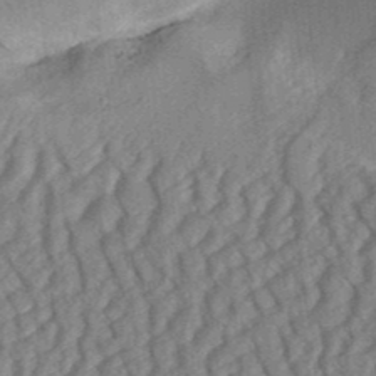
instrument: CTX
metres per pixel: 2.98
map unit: Aa
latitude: 31.0270
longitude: -142.1767
